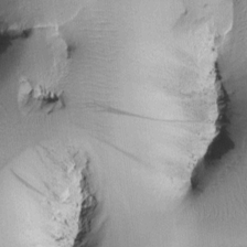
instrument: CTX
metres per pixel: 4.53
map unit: Htu
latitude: -0.2551
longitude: 172.0661
